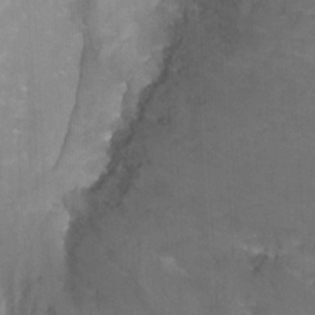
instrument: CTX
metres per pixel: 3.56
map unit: Nhu
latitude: -13.7667
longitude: -57.0647
